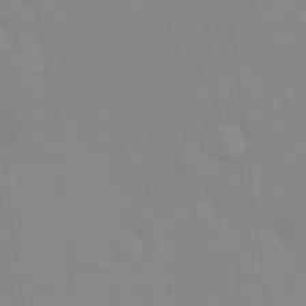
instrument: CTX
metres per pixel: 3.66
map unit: Ht
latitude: -13.4832
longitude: -58.5735
